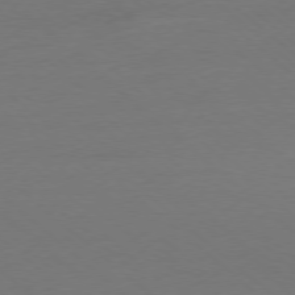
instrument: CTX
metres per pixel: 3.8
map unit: Ap
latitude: -78.3495
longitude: -69.9339
